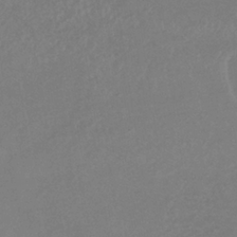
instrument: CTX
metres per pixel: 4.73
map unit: lHb
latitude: -34.5385
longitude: 67.4643
